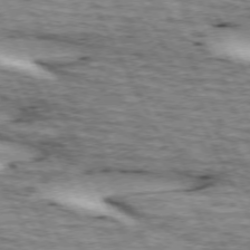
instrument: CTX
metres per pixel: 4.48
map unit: lApd
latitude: 72.9325
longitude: -55.1781
